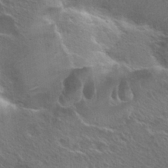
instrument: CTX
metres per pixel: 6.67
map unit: Hto
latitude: 26.6302
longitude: -45.0836
